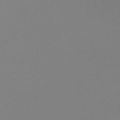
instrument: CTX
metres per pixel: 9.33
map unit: lHb
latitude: -44.5385
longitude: 61.2376
